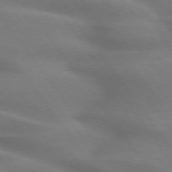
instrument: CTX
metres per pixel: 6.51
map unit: lApd
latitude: 74.8569
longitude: -59.6694
